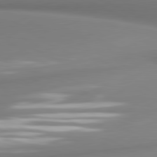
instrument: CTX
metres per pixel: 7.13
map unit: lApd
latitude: 81.2537
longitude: 177.6155
